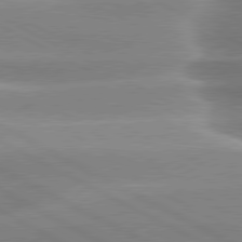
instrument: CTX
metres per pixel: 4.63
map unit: lApd
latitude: 80.0822
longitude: -135.8961
